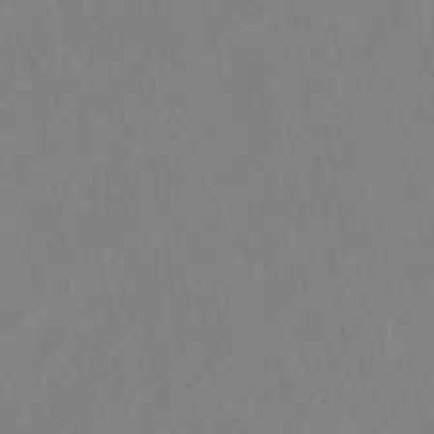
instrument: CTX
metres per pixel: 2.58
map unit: HNhu
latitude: -39.9745
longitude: 101.2753
